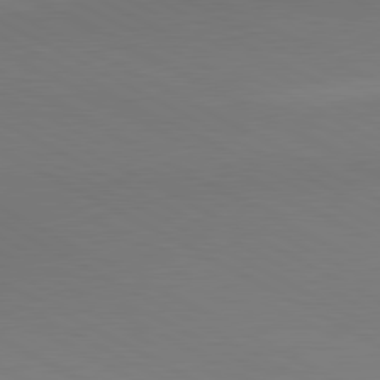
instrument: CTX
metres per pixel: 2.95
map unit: lApd
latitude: 80.6679
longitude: 138.9731
